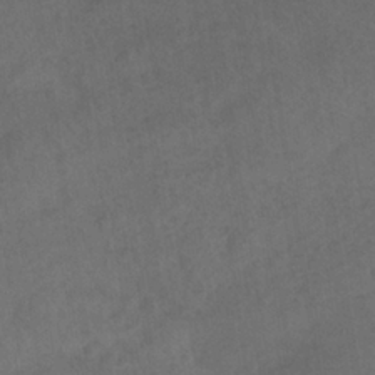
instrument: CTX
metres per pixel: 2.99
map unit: eHb
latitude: -37.4265
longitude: 81.3132
